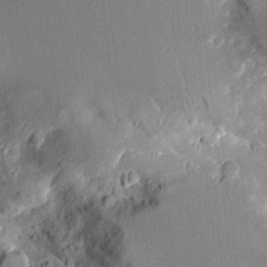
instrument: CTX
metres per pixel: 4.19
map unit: Aa
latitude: 11.2348
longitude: -125.9717
